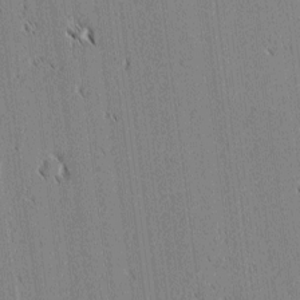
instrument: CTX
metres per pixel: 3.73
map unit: lAvf
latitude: 1.7827
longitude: -106.4412
